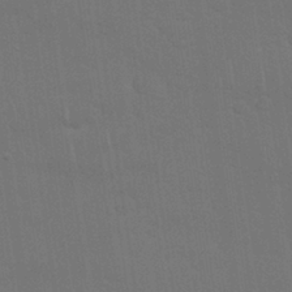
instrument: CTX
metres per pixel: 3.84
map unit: Nhu
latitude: 28.8191
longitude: -64.4790
